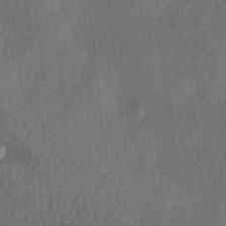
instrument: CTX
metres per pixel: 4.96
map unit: lAa
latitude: -7.4643
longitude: -129.0080
